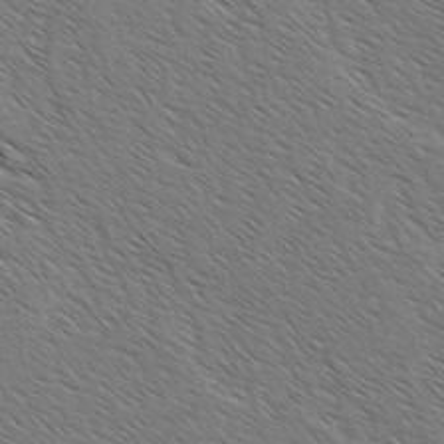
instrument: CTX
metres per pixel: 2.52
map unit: lAvf
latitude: -2.3684
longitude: -113.2348
